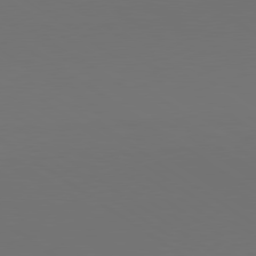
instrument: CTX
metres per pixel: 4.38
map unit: lApd
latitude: 79.7450
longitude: 158.4062
